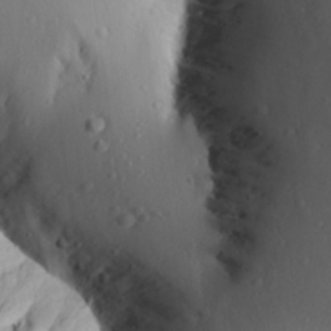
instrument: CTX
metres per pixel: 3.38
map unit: Aa
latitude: 25.1025
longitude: -136.8191
